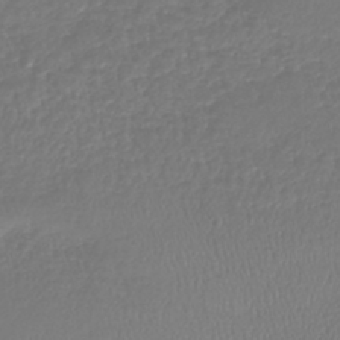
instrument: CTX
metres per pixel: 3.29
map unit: lHb
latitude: -41.1242
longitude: 71.7856
